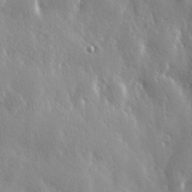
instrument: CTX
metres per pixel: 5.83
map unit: Hve
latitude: 27.2915
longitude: 150.0472
